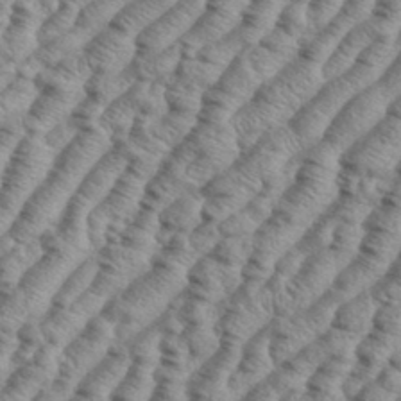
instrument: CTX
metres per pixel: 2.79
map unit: eHh
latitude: 37.3104
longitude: -136.8380
